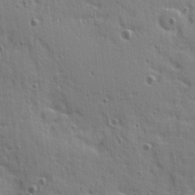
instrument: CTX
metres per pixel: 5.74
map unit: Ave
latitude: 10.4790
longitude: -102.1578
